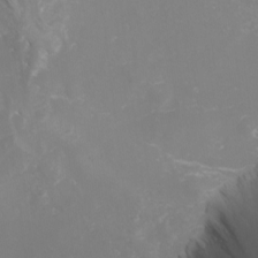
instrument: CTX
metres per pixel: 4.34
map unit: Nhu
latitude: -4.7463
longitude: -74.6868
